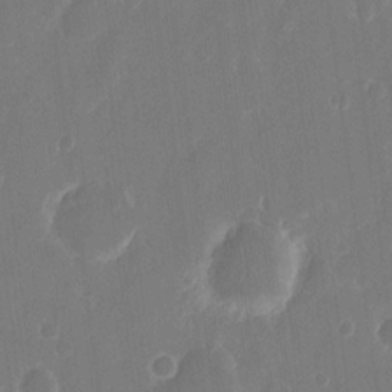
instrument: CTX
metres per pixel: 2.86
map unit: eHh
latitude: 12.2145
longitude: -72.4412
